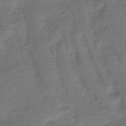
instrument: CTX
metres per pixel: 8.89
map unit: HNhu
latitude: -43.6910
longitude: 102.6707
